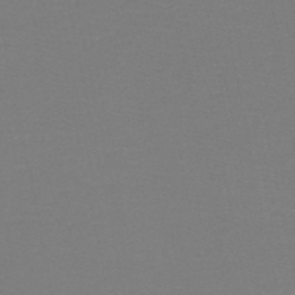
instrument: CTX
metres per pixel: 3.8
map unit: HNb
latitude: -48.8597
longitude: -42.7435
